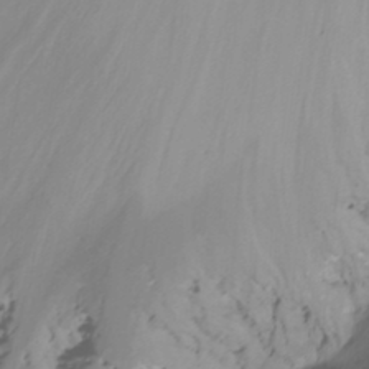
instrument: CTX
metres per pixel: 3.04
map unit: Nhu
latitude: -14.6519
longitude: -53.3671
